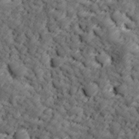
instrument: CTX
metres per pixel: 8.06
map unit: Ave
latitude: 17.0836
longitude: -135.2348
